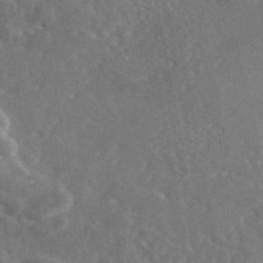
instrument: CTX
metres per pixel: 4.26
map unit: eAb
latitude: 45.8583
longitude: 113.3699
